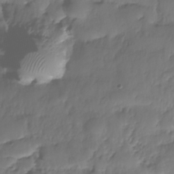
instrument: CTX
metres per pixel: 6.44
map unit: Nhe
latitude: -36.7841
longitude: -179.4427
